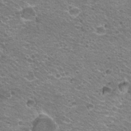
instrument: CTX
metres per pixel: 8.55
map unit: Hto
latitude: 21.0459
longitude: -32.8947
